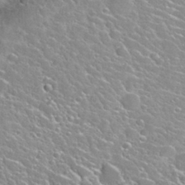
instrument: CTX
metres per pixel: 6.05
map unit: Nhu
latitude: 28.3845
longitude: -51.8016
